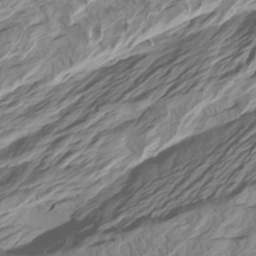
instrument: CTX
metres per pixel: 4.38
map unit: Htu
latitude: -7.1053
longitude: -69.9528
